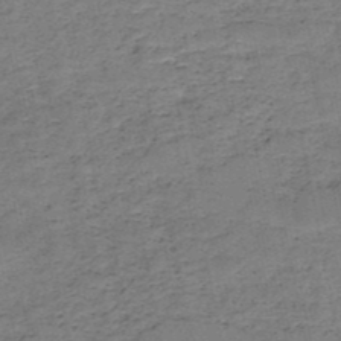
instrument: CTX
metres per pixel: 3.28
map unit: HNb
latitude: -49.3699
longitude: -39.8772
